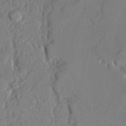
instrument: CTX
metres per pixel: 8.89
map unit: Ave
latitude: 22.3278
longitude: -128.5546
